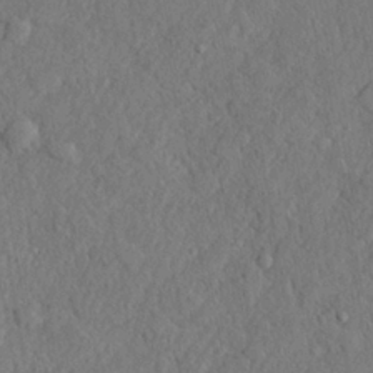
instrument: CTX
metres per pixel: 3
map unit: lHvf
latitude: 22.5357
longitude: 143.8422
